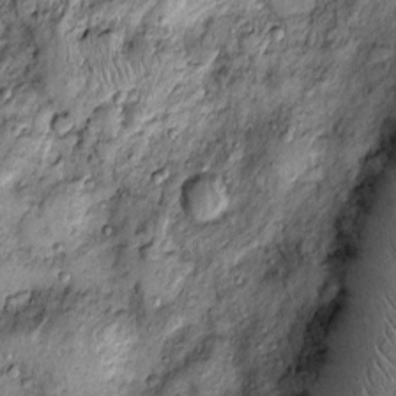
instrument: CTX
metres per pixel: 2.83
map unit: Htu
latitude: -4.3306
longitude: 159.0675
